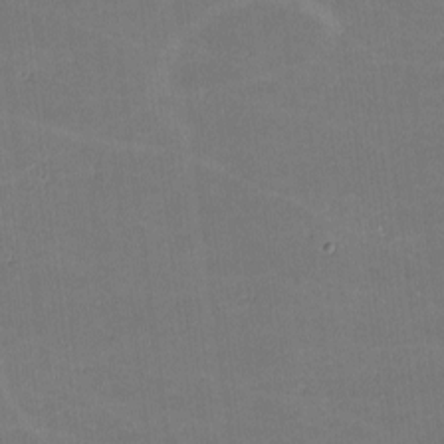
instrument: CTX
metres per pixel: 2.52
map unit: lHvf
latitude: -10.8408
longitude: -104.1578
